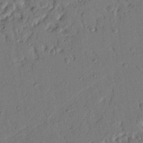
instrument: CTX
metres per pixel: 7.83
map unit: Nhu
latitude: 17.6127
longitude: -78.8380
